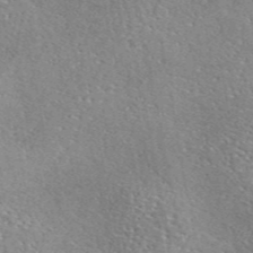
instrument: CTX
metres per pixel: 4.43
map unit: eAb
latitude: 45.3104
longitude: 111.7666
